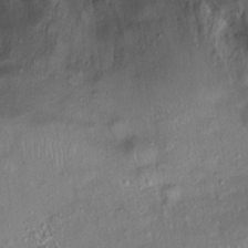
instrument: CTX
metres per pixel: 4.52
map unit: Ht
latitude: 14.5735
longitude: -41.0080
